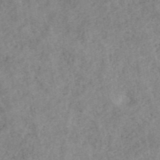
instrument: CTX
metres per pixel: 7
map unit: ANa
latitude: 42.4979
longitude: 26.9352
